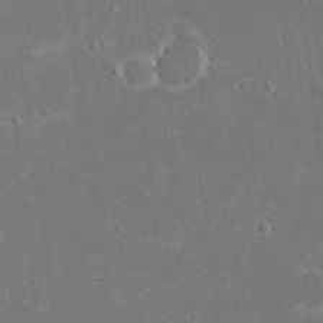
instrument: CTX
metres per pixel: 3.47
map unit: eHh
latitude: 17.7450
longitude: -72.3090
